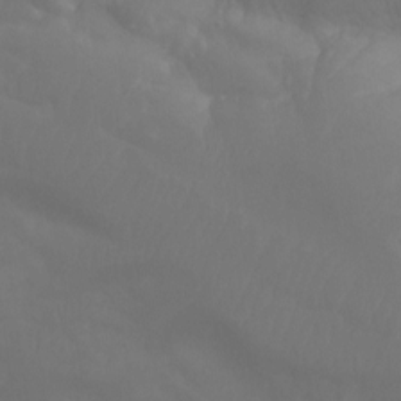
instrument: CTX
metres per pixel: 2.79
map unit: Aa
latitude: -7.8989
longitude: -78.2523
